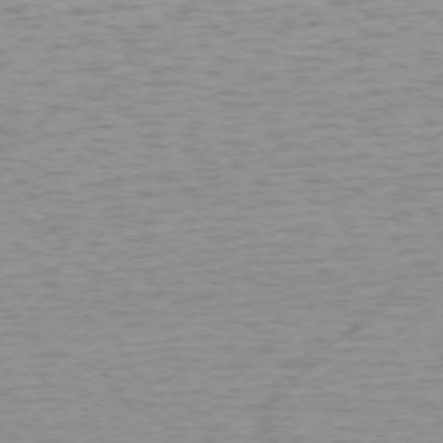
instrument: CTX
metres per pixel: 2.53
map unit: Ap
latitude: -74.4062
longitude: -79.8584
